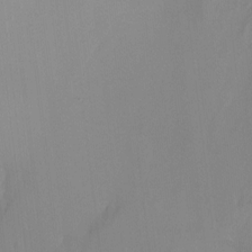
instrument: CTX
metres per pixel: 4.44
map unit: Ht
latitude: -10.4251
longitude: -27.8017
